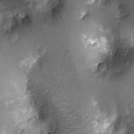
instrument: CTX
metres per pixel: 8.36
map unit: Nhu
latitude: -13.4455
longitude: -22.9136
